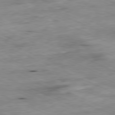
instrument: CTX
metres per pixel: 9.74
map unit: Ap
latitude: -81.1998
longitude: -86.7246
